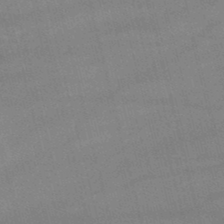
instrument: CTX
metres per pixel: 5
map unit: lHb
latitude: -46.8786
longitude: 76.4629
